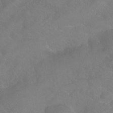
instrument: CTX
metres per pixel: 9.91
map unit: Nhu
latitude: 24.6301
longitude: -62.5168
